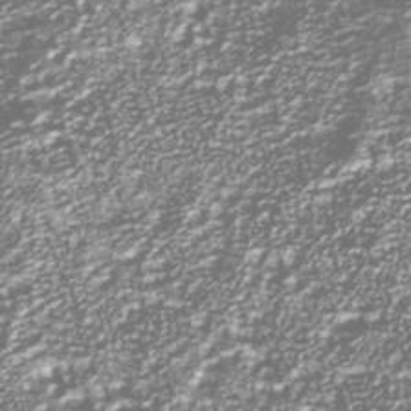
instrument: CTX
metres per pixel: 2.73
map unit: Nhu
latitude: -39.1053
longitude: -82.4034
